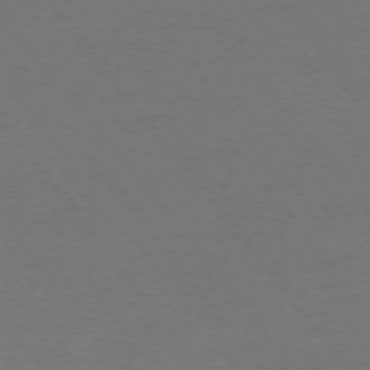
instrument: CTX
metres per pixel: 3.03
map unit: Ap
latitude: -75.5966
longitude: -74.8002
